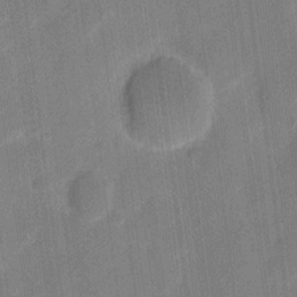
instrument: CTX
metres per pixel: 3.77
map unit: eHh
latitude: 11.0836
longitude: -67.0269
